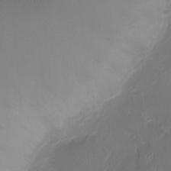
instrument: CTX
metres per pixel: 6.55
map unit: Ht
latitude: -1.8423
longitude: -19.5182
